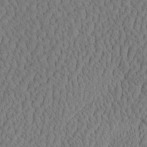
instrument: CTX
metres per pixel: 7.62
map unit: eHh
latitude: -3.4265
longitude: 15.1998
